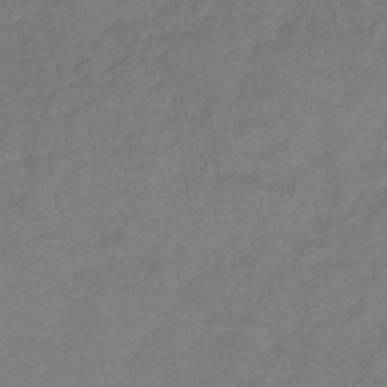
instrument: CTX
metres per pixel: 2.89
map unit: HNb
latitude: -43.8233
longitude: -39.3104
